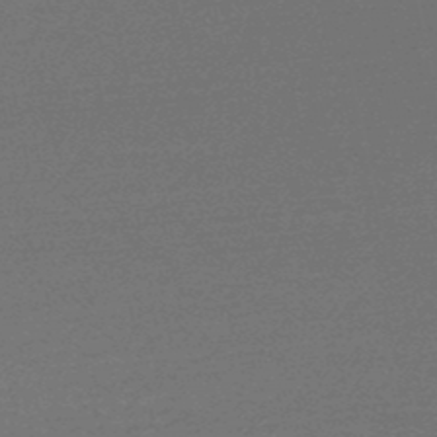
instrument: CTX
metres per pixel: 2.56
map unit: HNb
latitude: -48.7652
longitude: 60.1228
